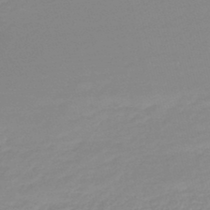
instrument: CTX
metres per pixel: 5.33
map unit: lHb
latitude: -46.1039
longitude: 64.5196
